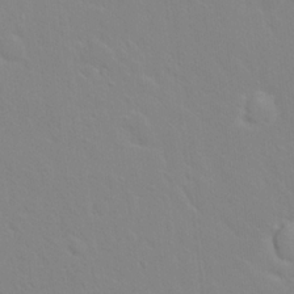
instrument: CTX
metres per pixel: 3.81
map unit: Hto
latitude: 16.7057
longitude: -39.6505
